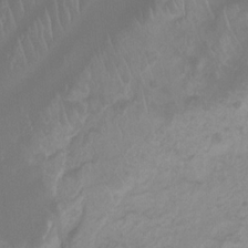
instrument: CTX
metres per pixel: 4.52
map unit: Ht
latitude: -8.1984
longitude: -39.3482
